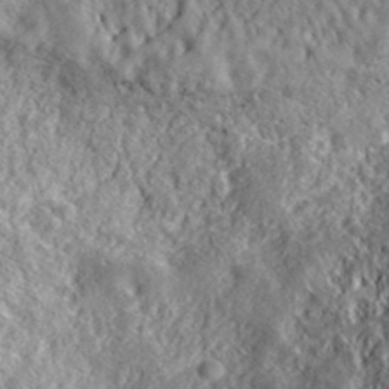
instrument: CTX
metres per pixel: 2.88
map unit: lHvf
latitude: 39.4804
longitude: -88.6680
